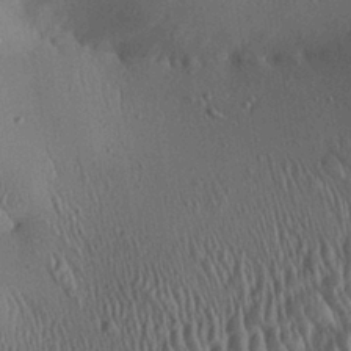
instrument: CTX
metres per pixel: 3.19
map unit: Aa
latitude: 27.8772
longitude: -135.8961
